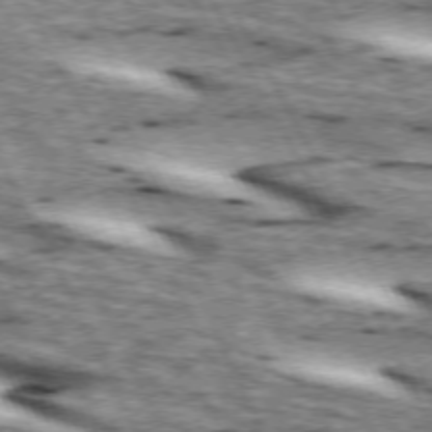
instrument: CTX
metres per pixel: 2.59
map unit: lApd
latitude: 73.1970
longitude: -55.4426
